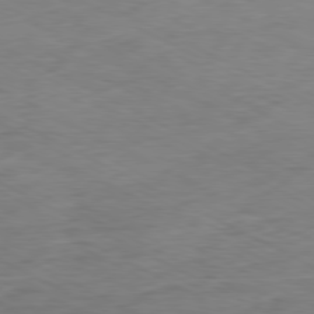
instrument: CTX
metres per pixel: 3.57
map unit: Ap
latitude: -80.4440
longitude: -75.9717
